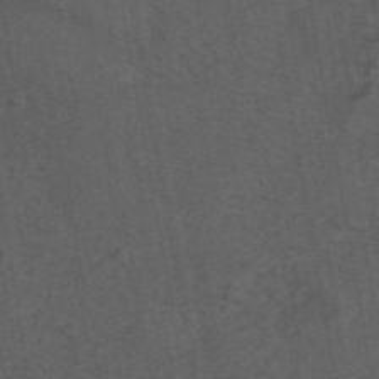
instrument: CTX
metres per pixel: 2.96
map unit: eAb
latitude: 43.6505
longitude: 106.6519
